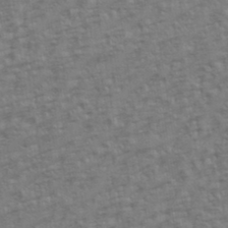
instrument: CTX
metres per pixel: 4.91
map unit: eHh
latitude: 34.9513
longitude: -133.1214
